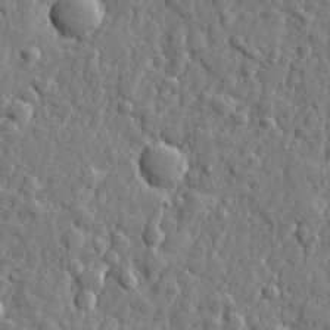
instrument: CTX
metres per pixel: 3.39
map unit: lHvf
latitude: 22.6112
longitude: 143.4643
